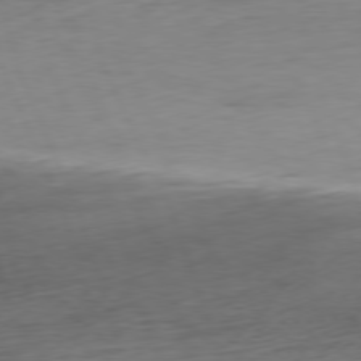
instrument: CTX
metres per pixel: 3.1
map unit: Ap
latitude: -76.9164
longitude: -73.1404
